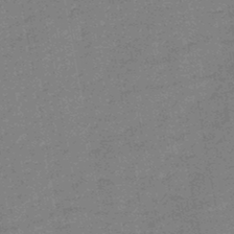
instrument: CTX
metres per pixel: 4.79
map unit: HNb
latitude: -45.5966
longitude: -36.6302
